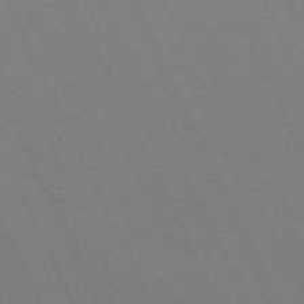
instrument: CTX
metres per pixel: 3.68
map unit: Hpe
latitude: -70.6519
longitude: 15.9745
